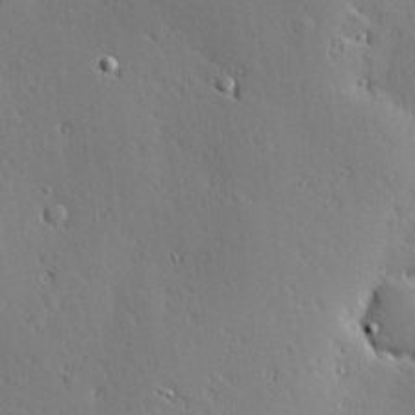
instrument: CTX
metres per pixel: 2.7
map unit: Hve
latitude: 25.0647
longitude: -92.3845
